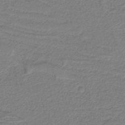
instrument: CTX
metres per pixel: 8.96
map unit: HNb
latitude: -42.3117
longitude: 51.9178
